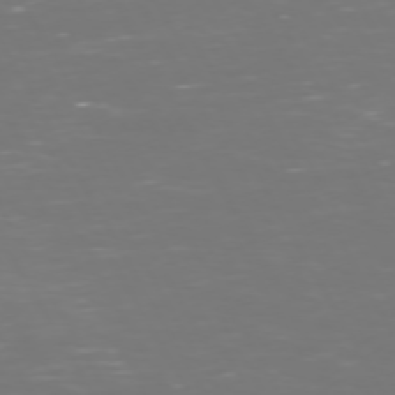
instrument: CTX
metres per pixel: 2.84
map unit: Hpe
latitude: 72.4790
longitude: -125.9339
